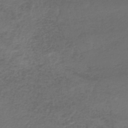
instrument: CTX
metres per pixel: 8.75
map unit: lHb
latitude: -38.4629
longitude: 55.9556
